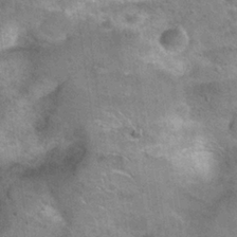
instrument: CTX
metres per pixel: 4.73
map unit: Hto
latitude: 21.0837
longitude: -49.0647
